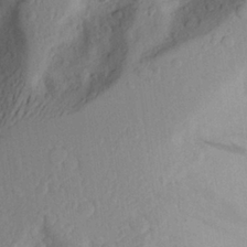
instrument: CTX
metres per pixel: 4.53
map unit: Aa
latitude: 25.7260
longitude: -146.3090
